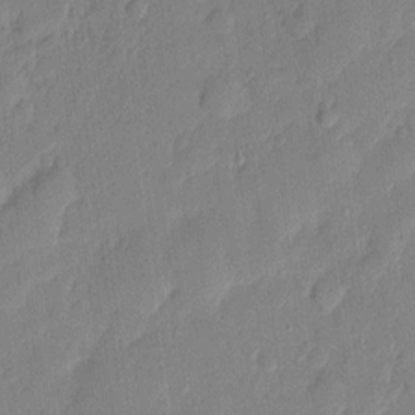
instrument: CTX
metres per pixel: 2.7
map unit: eHh
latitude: 5.9339
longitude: -72.6113
